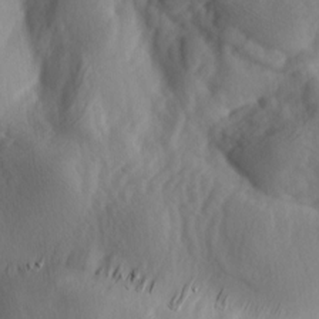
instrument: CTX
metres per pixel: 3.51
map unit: lAa
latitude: -4.8786
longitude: -123.4237
